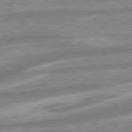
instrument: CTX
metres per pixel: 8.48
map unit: lApd
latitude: 79.4805
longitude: -170.0255
